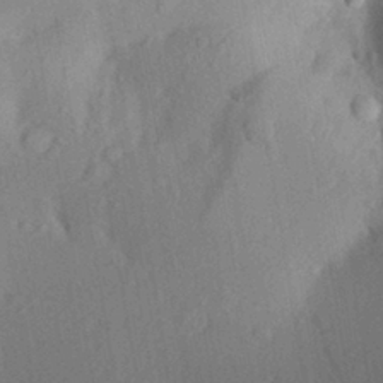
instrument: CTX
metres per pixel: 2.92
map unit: Aa
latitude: 25.7071
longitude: -148.0255
